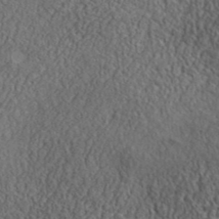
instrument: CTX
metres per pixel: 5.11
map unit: ANa
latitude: 42.6113
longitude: -87.4426
